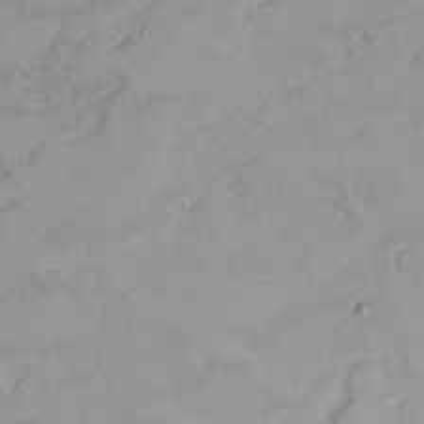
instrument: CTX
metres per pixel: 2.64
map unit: Nhu
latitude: 22.9703
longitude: -62.5735
